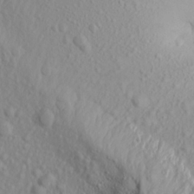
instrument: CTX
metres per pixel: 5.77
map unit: Aa
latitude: 16.4034
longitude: -143.8395
